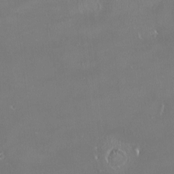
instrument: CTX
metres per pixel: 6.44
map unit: HNhu
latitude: -2.0472
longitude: 11.2376
